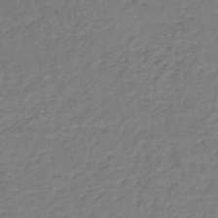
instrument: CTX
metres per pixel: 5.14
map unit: HNb
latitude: -50.3495
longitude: -52.9325
